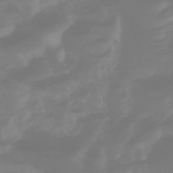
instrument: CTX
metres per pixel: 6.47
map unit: eHb
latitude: -45.9178
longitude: 84.6329
